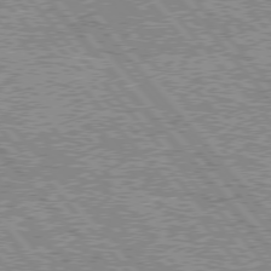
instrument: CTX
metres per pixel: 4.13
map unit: lApd
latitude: 76.0633
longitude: -75.3860
